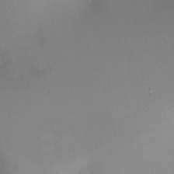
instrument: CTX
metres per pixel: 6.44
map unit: HNhu
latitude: 5.7639
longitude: 9.2376
